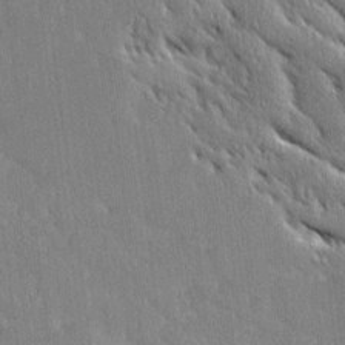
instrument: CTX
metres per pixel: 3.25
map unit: Ave
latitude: 20.2523
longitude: -136.4790
